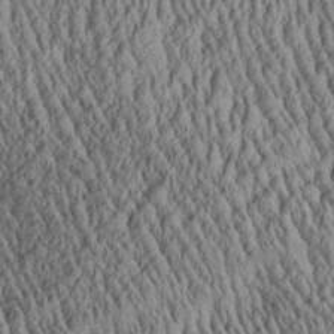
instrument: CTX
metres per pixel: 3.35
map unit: Aa
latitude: 28.4412
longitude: -136.3656
